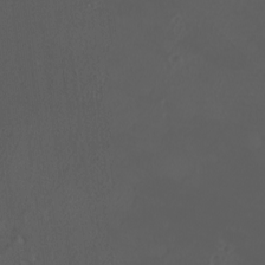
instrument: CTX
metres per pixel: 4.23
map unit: eHh
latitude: -2.7463
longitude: 19.6344
